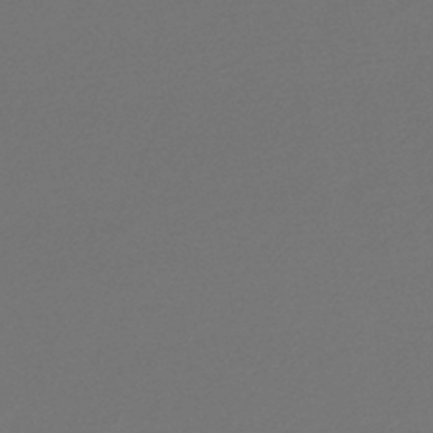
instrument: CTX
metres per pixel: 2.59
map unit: lHb
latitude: -45.1242
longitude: 73.6155
